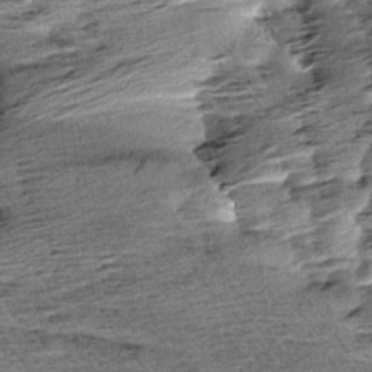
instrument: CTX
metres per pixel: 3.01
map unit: Aa
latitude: 6.8380
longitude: -137.6505
